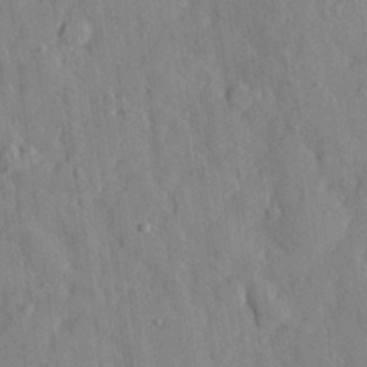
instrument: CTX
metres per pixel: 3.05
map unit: eHh
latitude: 29.1781
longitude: -77.0836
